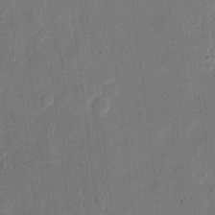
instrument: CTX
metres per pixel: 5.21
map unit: eHh
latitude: 10.8947
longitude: -68.6113
